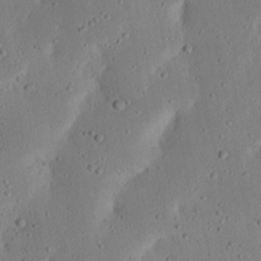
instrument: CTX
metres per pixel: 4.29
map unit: Nhu
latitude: 22.9514
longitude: -72.7625
